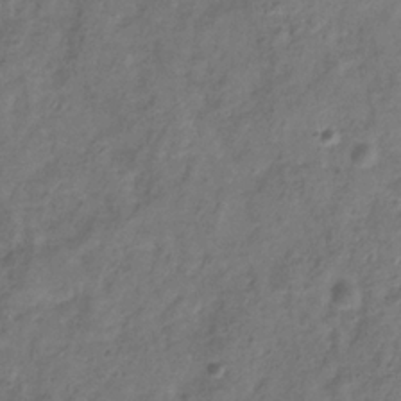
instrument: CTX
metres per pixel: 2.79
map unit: Hve
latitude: -33.1431
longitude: 92.4629
